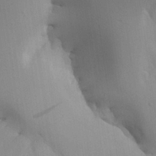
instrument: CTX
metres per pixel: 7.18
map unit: Aa
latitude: 27.4615
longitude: -132.0633
